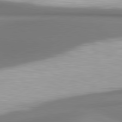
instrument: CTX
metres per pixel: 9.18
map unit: lApd
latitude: 80.6301
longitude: 178.1983
